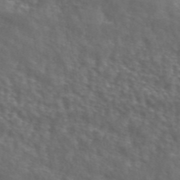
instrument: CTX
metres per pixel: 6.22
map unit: ANa
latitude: 44.8191
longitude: 28.5574
